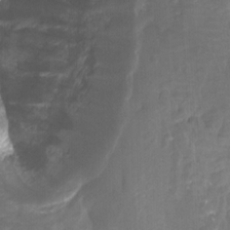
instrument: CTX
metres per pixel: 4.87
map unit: Ht
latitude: -4.1983
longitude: -61.8961
